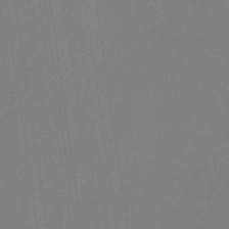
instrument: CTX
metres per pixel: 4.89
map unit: eHb
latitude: -37.6344
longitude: 75.3321
